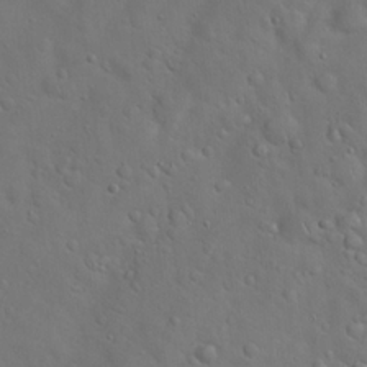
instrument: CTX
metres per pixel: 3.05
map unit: Hto
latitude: 19.1403
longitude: -53.7261
